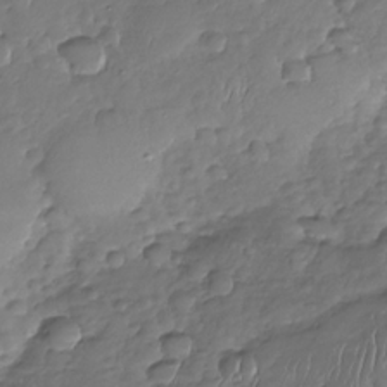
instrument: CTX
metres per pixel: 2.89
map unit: Nhu
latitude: -30.4629
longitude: -61.5749
